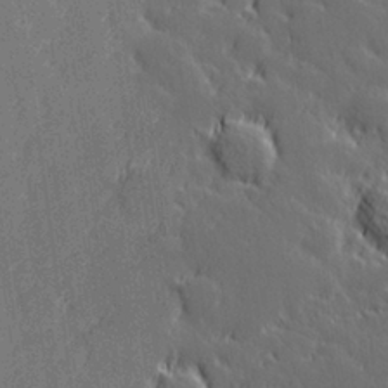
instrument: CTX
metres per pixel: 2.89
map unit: Hve
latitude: 26.6680
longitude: 144.5196
